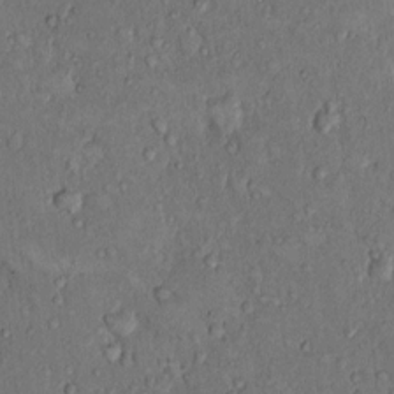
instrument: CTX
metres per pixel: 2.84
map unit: Hto
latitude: 9.6127
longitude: -59.9906
